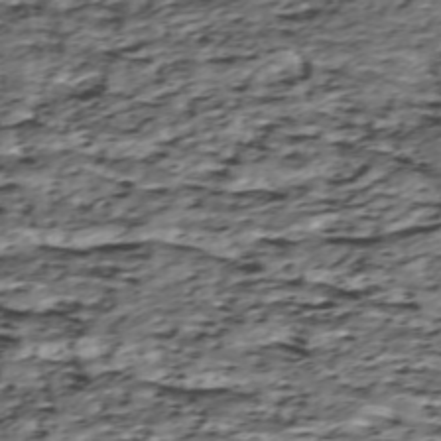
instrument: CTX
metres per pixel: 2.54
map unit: ANa
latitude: -40.6329
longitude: 103.1053
